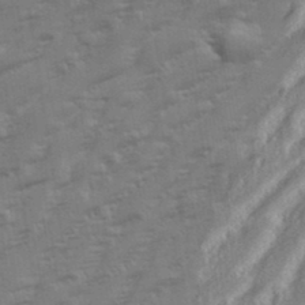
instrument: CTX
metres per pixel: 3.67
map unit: eHh
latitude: 35.3670
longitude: -133.1403
